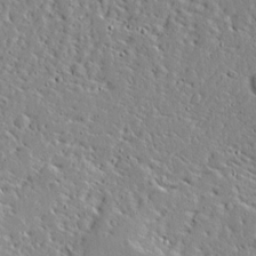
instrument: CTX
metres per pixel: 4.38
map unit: Ave
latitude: 13.3671
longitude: -138.3467
